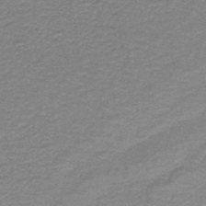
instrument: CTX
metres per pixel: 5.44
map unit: HNb
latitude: -44.6141
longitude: 52.5573
